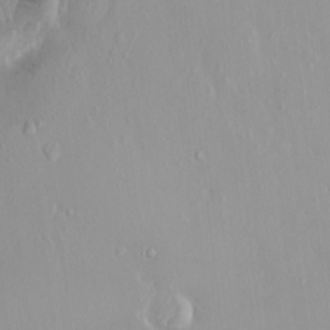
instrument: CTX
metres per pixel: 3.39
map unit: HNhu
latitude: 2.8758
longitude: 7.3887
